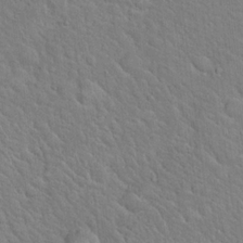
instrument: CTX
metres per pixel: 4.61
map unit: Hto
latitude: 19.0836
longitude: -51.1592
